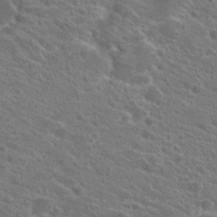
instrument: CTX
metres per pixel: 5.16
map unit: Hto
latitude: 23.5938
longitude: -39.0836
